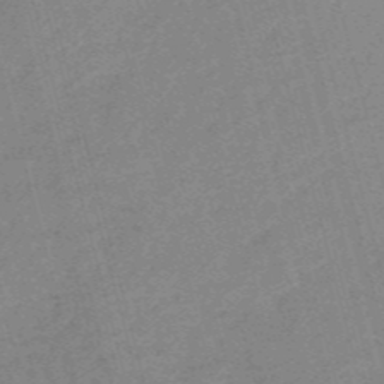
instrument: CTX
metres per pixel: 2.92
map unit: HNb
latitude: -54.3684
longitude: -46.2523
